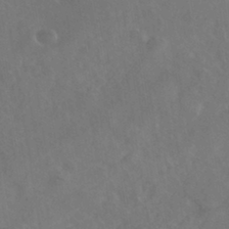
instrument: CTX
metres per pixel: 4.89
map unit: HNhu
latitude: -40.8975
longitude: 97.5777
